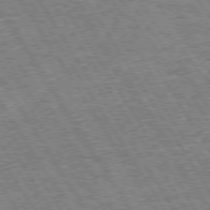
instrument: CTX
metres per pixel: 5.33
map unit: Hpe
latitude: 74.0822
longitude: -139.6694
